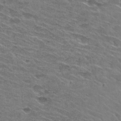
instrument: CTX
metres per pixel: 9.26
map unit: Hto
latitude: 29.8394
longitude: -47.0648
